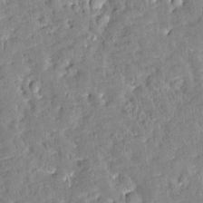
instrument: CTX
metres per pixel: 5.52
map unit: Htu
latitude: -2.6896
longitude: 174.6896
